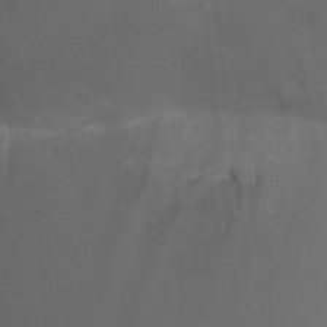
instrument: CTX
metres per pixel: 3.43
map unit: Ht
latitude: 1.2726
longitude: -22.0822
